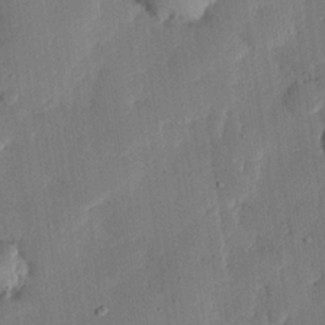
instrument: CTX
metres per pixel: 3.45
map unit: eHh
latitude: 26.8380
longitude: -82.1577
